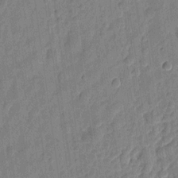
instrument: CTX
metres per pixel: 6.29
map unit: eHh
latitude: 7.6694
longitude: -74.3089
